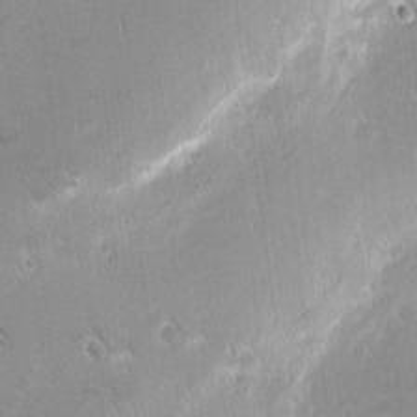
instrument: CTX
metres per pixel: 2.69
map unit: Nhu
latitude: 1.7260
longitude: -78.2145
